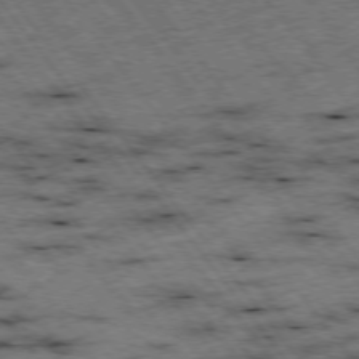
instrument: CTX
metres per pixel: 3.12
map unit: Hpe
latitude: -75.8423
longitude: -22.4790
